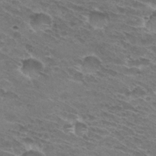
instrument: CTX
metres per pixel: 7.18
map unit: Hto
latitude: 31.0837
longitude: -44.2900
